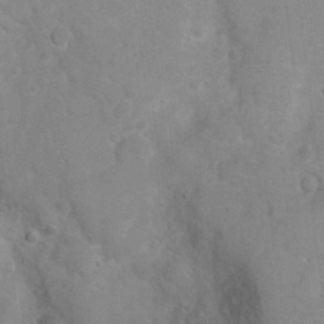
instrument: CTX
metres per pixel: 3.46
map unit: Nhu
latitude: 3.8583
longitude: -27.2159
